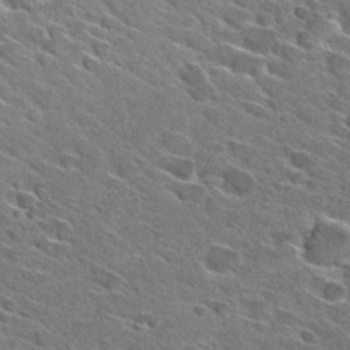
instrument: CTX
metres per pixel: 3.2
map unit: Hto
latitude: 29.3859
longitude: -42.8947
